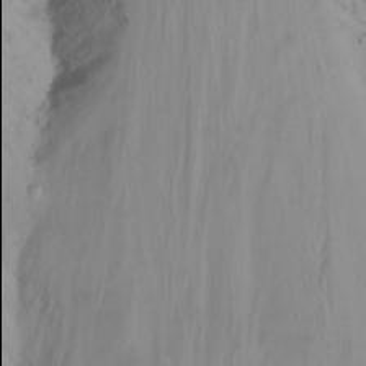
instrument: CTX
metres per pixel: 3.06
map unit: Nhu
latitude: -8.5763
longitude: -49.9906
